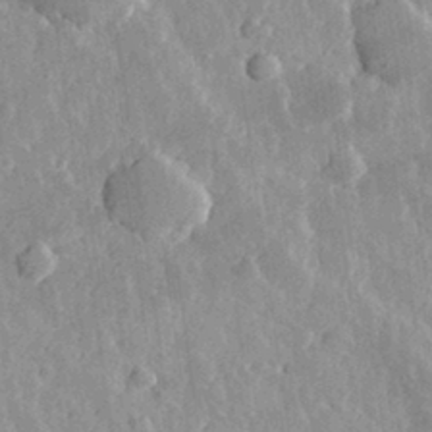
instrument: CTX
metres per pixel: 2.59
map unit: eHh
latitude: 32.0255
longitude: -79.5749
